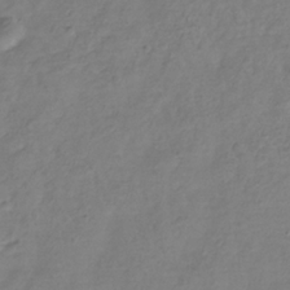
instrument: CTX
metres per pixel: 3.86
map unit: Hve
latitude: -33.7289
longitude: 91.7856
